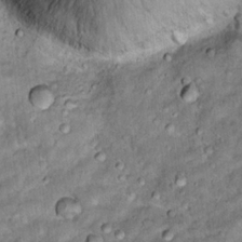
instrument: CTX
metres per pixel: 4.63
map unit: Hto
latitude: 16.0633
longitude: -35.8205
